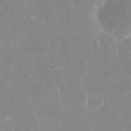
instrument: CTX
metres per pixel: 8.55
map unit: eHh
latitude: 7.1592
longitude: -69.6127
